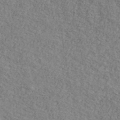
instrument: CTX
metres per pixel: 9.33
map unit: Ave
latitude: 41.8016
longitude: -109.8772
